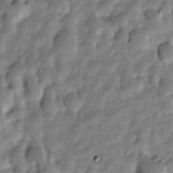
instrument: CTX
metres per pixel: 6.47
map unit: Nve
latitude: -24.9919
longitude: 107.0487
